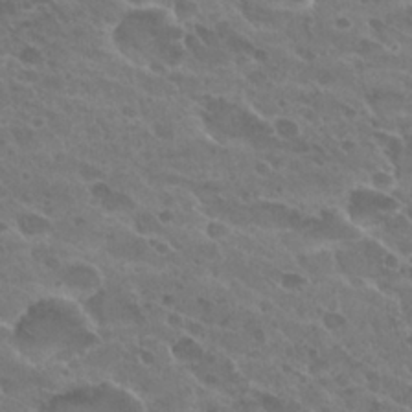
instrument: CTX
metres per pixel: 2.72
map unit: Hto
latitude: 27.1214
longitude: -35.7638
